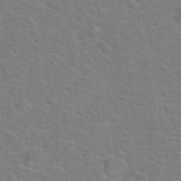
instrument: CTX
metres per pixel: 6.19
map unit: Hto
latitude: 19.5749
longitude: -44.1200
